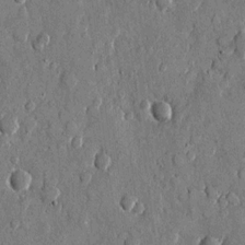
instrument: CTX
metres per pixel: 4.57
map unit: eHh
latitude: 11.6694
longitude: -69.3860
